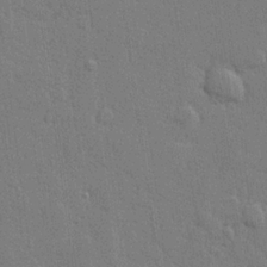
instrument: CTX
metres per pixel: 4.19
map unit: lHvf
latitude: 23.7827
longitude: 142.4629
